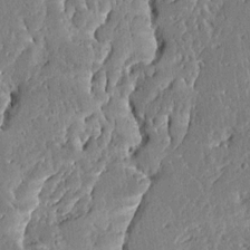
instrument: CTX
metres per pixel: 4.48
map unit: Ave
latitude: 12.8002
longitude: -137.0270
